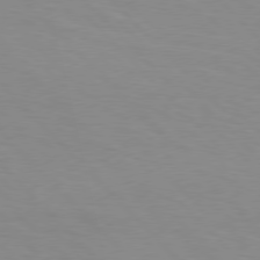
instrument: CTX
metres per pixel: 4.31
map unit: Hpe
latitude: 77.0269
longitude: -160.2144
